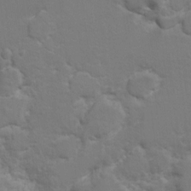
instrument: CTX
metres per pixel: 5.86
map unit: Hto
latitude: 8.8191
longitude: -31.3293
